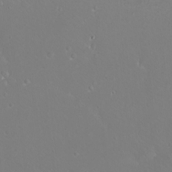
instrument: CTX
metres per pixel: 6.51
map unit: eHh
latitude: -9.7855
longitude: -68.5734
